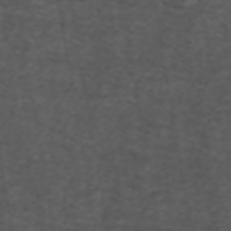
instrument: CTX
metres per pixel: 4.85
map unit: ANa
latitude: 39.0836
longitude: 24.2928
